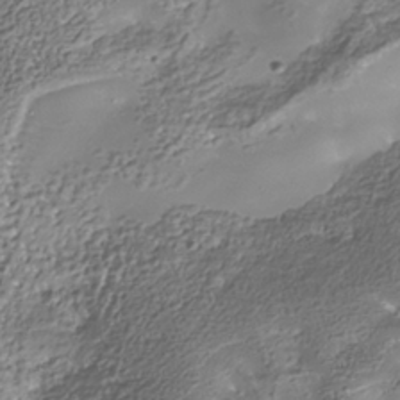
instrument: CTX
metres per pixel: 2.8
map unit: Nhe
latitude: -38.1417
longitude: -87.9150
